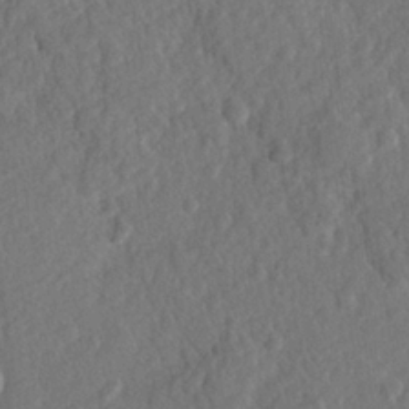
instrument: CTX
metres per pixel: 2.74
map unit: Hve
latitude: 24.5923
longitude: 144.0094
